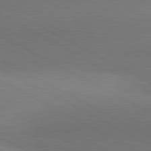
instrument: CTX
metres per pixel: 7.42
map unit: lApd
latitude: 81.2915
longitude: 146.9164
